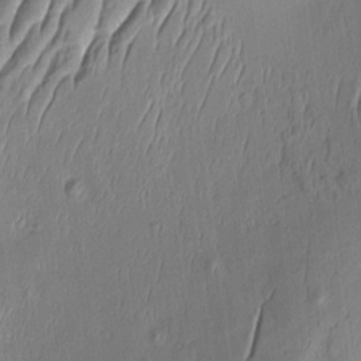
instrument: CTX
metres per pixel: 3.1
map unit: Aa
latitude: 8.9892
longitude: -131.5749
